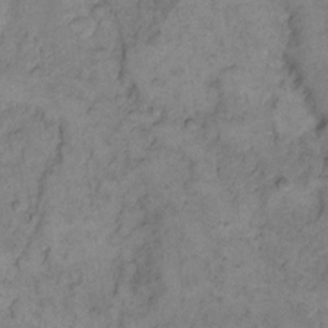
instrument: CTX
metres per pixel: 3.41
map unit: eHh
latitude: 11.8017
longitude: -63.6316
